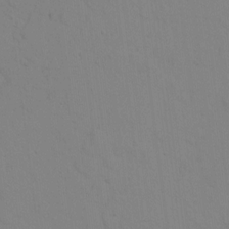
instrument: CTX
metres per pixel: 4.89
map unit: lAvf
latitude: 8.4412
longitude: 169.4643
